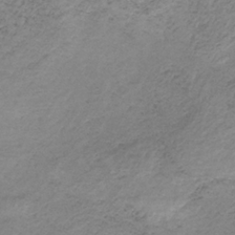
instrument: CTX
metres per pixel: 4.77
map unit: HNb
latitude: -33.0109
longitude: 60.5385
